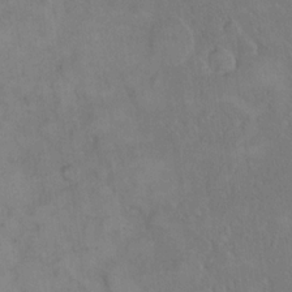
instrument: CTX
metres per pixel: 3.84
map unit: eHh
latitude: 18.4412
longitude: -64.7435
